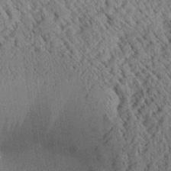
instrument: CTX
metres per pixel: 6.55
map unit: Aa
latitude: 24.9891
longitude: -134.8191
